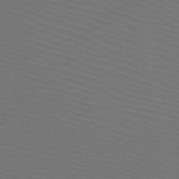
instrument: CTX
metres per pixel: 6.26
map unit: HNb
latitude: -47.7855
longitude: -43.8583
